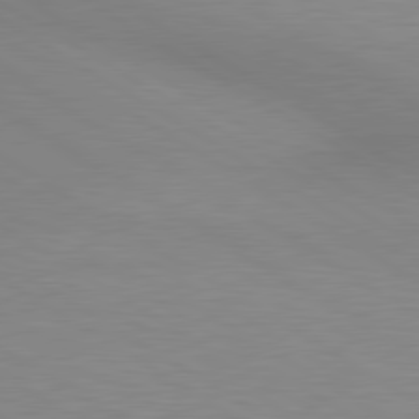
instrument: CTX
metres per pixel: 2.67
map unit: lApd
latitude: 80.2900
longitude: 130.9730
